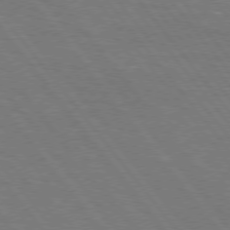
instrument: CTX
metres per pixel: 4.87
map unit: Hpe
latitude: 75.4993
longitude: -158.2901
